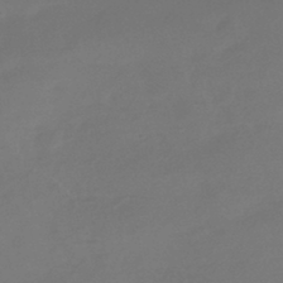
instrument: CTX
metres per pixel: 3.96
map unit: HNhu
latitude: -42.9919
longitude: 92.3117
